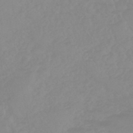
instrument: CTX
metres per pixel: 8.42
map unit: eHb
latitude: -44.7274
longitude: 84.7085
